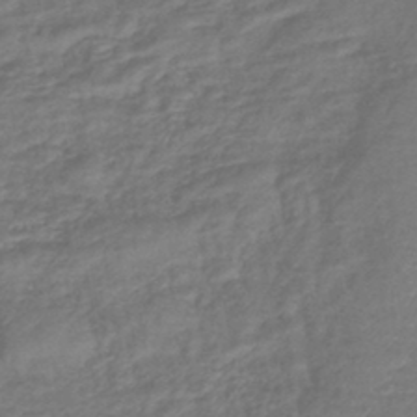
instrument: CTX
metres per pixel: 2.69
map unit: lHb
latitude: -42.6329
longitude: 79.0108
